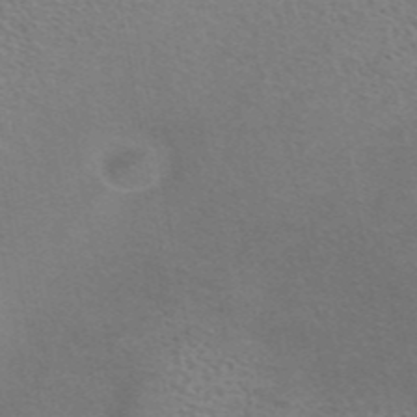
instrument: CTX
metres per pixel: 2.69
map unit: eAb
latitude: 44.3278
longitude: 107.6155
